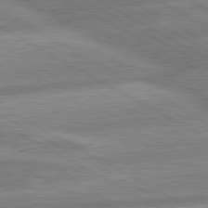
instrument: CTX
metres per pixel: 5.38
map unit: lApd
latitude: 80.4223
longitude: -166.4223
